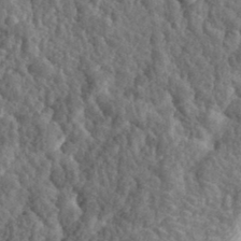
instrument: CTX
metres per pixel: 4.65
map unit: eHh
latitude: 35.5938
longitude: -79.6505
